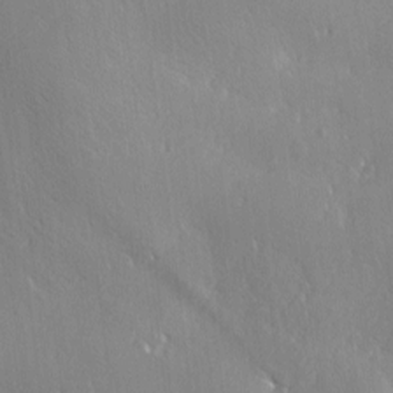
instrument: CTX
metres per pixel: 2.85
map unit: Ave
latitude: 0.8002
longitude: -113.7072
